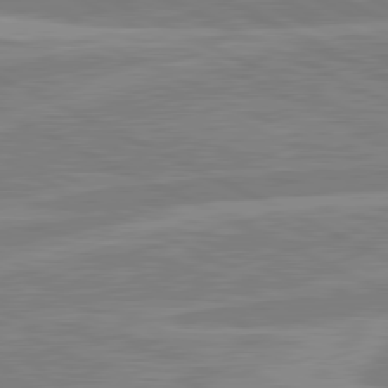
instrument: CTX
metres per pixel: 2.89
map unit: lApd
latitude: 80.9514
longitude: -170.0444
